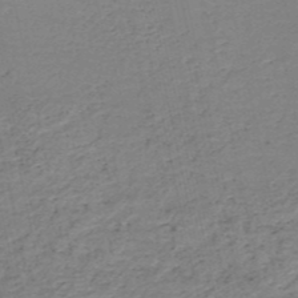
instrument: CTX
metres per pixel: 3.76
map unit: HNb
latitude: -51.6533
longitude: -53.1214
